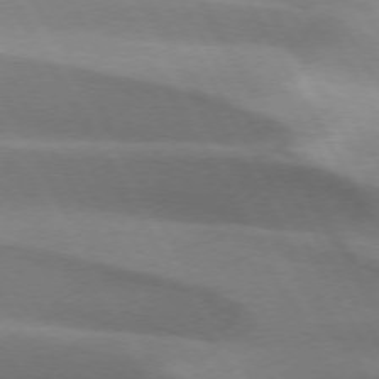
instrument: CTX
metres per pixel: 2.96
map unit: lApd
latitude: 73.0459
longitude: -51.0080
